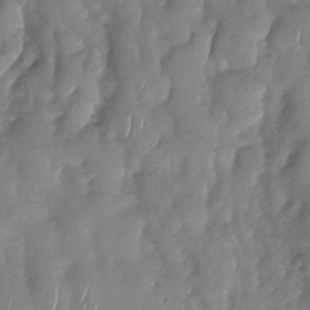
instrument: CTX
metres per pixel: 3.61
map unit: Nhu
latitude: -29.8989
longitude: -59.8205
